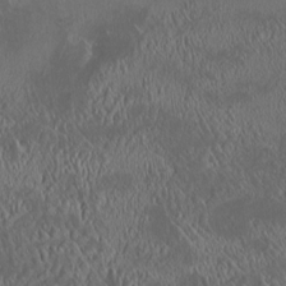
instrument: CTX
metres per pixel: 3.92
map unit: HNhu
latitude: 5.6694
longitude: 13.1242
